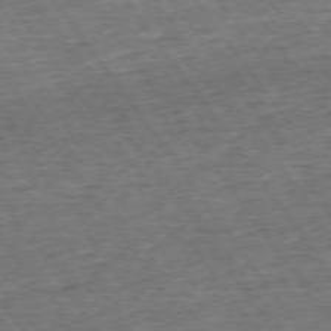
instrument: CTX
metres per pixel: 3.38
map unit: Ap
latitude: -74.9542
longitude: -90.4034
